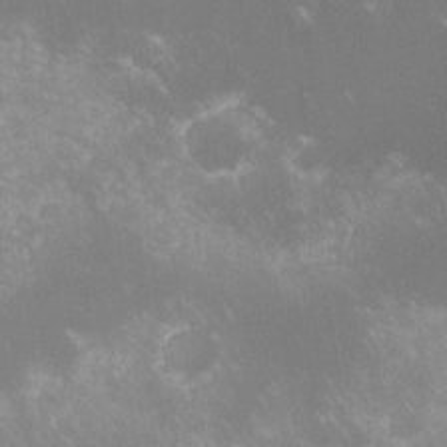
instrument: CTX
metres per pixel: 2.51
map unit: lHvf
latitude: -14.6141
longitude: -102.6301
